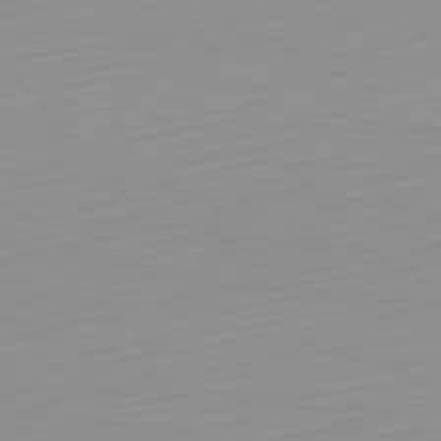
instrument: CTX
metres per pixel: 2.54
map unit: Hpe
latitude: -82.4062
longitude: 16.5763
